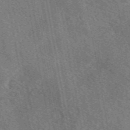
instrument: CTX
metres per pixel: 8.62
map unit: eAb
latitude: 49.8205
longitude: 115.5021
